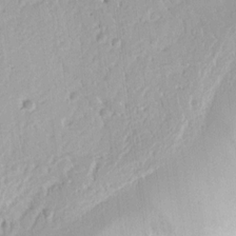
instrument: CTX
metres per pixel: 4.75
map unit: Ht
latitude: 8.9892
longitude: -74.8947
